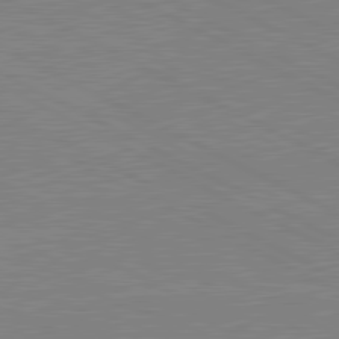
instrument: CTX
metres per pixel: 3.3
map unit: lApd
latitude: 80.8758
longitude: 150.5385
